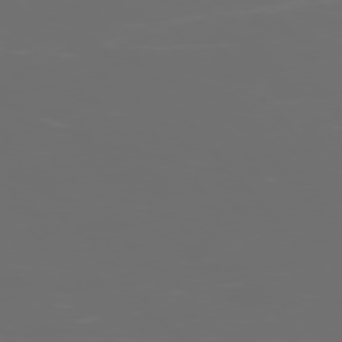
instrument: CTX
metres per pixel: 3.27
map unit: Ap
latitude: -77.2754
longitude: -71.9150
